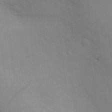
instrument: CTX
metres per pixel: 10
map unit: Aa
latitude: 26.2901
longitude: -131.4805
